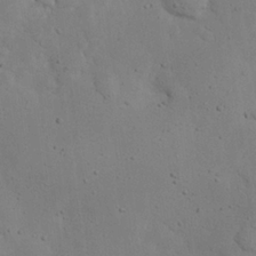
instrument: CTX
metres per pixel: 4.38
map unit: eHh
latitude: 24.3278
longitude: -72.1011
